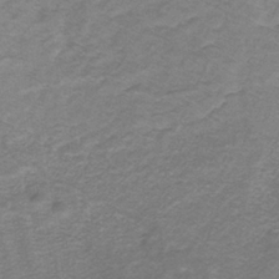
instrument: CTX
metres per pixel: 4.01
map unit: eHb
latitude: -32.1606
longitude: 67.0864
